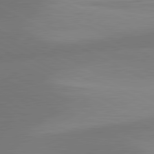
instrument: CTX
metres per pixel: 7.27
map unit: lApd
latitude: 80.9514
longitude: 127.1431
